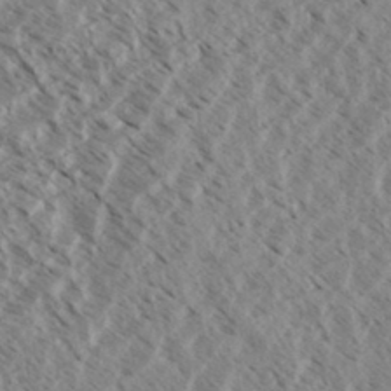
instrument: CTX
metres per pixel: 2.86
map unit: eHh
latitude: 34.2333
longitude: -140.3278
